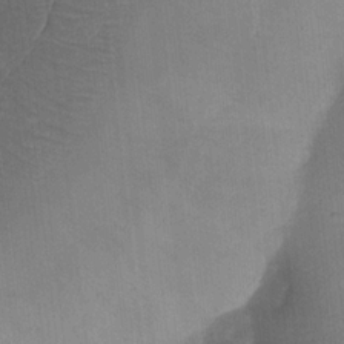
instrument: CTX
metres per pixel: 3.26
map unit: Nhu
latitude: 18.4979
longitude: -74.0633
